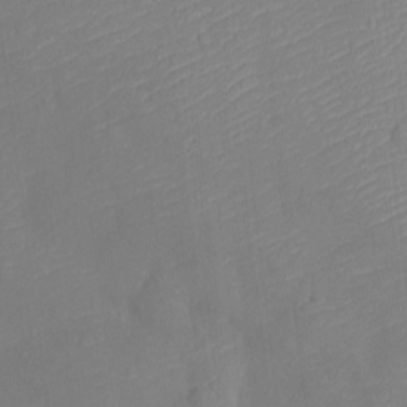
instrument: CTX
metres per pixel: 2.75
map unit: Ht
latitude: -12.6141
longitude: -24.4601
